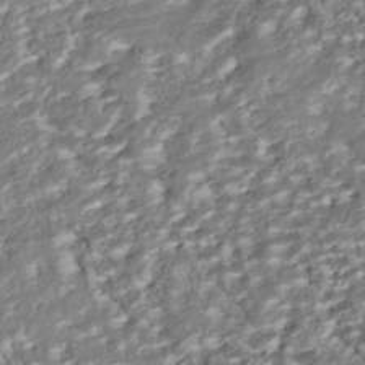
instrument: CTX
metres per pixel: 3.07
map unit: ANa
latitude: -42.5762
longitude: 107.6533
